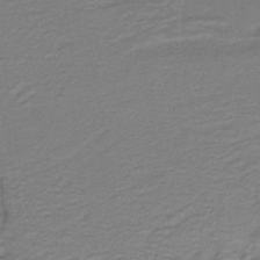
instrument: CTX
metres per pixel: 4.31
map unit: lHb
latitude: -41.5021
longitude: 53.7477
